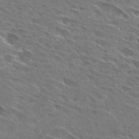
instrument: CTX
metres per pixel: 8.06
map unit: Hto
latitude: 29.6505
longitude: -44.7624
